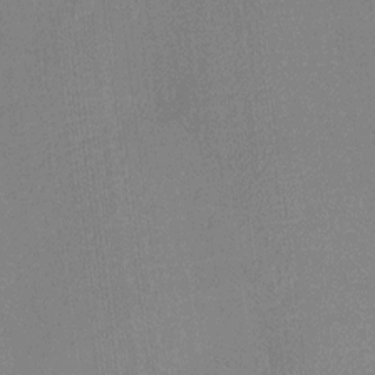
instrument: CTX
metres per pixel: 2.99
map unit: Ht
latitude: -12.6896
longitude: -24.0444
